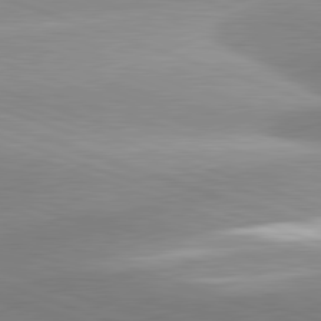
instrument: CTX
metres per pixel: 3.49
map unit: lApd
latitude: 81.4804
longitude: -158.6302
